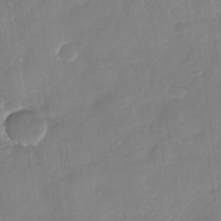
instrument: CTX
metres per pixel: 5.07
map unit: Nhu
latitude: -28.7274
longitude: -62.4790
